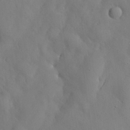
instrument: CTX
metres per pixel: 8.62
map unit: Nhu
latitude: 26.9703
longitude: -72.4412
